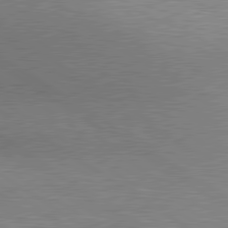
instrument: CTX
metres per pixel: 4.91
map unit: lApd
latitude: 80.3089
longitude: 127.3131
